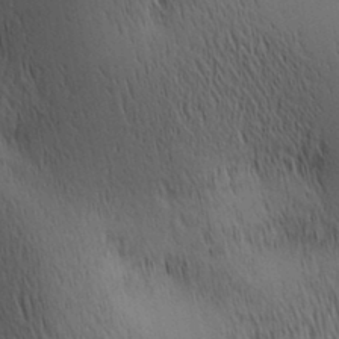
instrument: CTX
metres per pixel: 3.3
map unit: lAa
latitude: 11.0459
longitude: -108.1200
